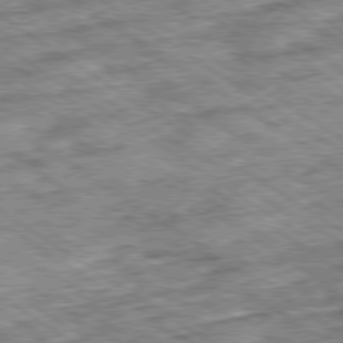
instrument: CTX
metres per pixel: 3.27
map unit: Ap
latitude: -79.9745
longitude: -50.1766
